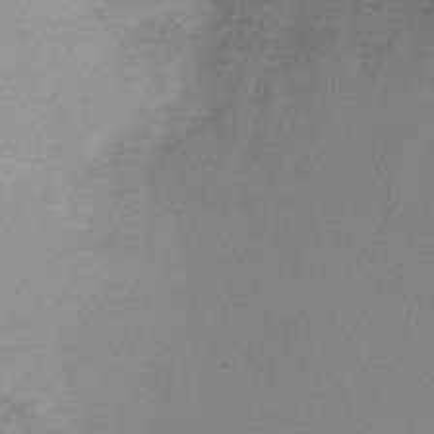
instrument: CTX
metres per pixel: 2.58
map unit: Ht
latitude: 0.9702
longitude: -33.8583
